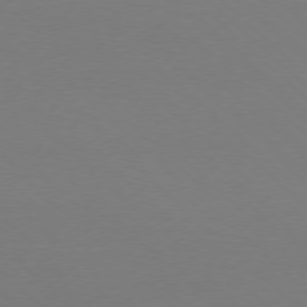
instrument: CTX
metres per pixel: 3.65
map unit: Ap
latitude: -78.3495
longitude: -91.4049
